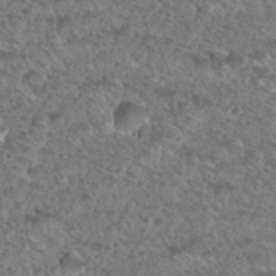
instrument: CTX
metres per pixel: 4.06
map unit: Hto
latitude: 32.8380
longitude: -49.3104
